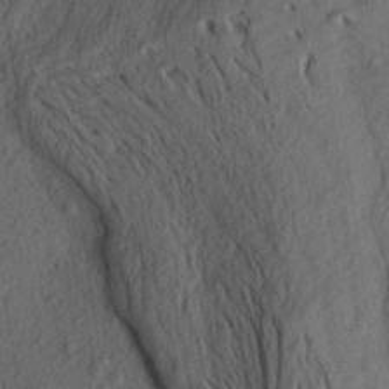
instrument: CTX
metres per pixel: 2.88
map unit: Aa
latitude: 27.0081
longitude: -143.7639
